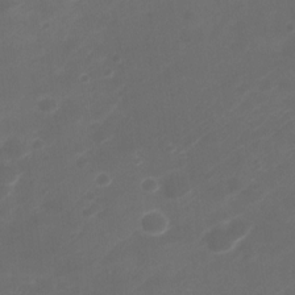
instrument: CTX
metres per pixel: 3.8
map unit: HNhu
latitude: -21.5021
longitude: 84.3684
